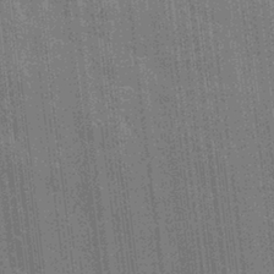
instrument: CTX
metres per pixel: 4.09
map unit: eHh
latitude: 6.5924
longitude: -74.2712
